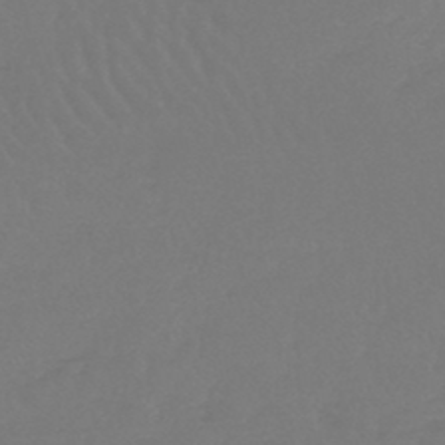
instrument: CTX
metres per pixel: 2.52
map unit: lHb
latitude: -45.2376
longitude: 69.3887
